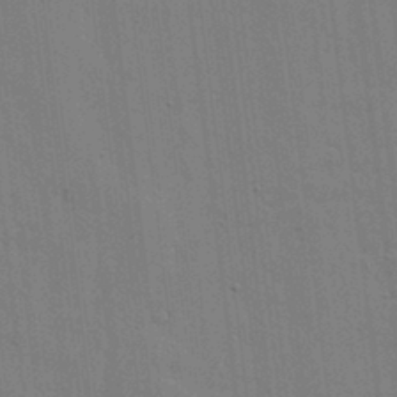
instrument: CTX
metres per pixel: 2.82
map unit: lHvf
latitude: 17.9339
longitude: -113.5371
